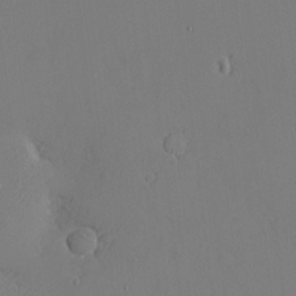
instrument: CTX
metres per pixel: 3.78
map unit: eHh
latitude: -4.3873
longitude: -80.5924
